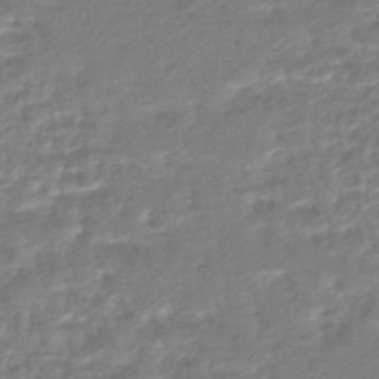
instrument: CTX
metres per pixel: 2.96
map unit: HNhu
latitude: -46.3873
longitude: 99.9745
